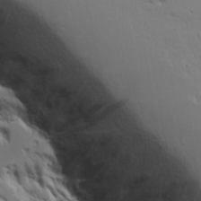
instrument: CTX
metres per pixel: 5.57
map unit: Aa
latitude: 19.8961
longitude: -126.0633
